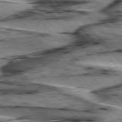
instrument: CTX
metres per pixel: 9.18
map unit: lApd
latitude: 76.3845
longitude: -71.8016
